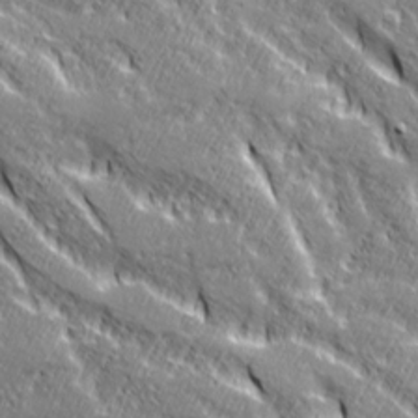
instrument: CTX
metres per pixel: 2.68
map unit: Ave
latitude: 20.7247
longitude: -135.5182
